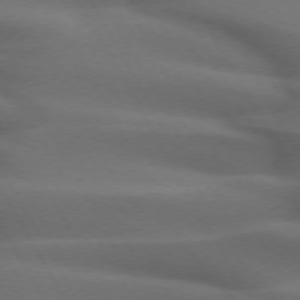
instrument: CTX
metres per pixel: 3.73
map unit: lApd
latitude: 72.1767
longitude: -51.3103
